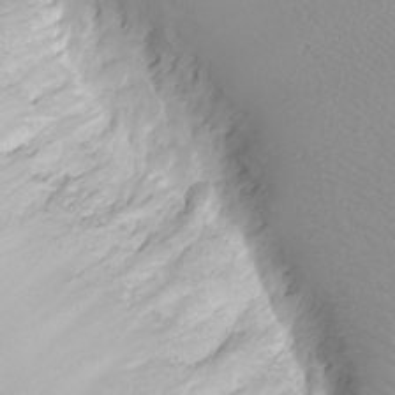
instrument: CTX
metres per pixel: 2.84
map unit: eHh
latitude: -8.3684
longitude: -69.7071
